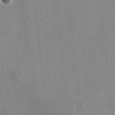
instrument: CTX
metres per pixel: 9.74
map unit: HNhu
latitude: -0.4629
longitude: -2.0633
